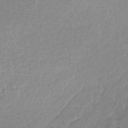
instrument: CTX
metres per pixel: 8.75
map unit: lHb
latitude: -40.7274
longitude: 68.5006
